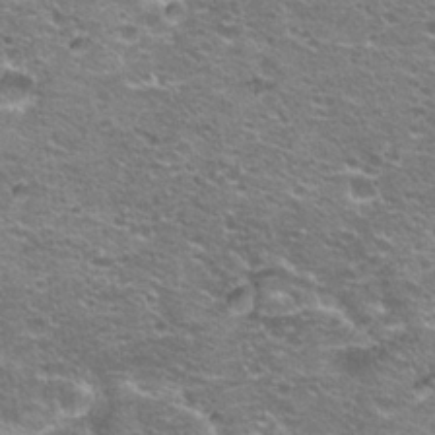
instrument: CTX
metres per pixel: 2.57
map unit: Hto
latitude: 21.4238
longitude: -32.9136
